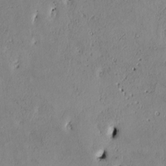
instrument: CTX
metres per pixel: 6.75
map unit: Htu
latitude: 3.4993
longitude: 151.2943
